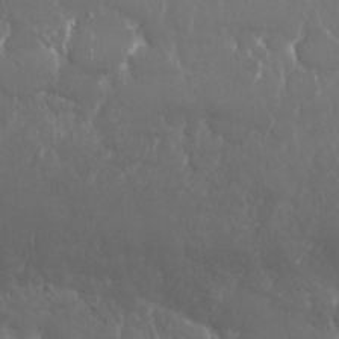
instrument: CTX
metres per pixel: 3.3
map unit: Nhu
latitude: 24.9891
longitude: -59.8394
